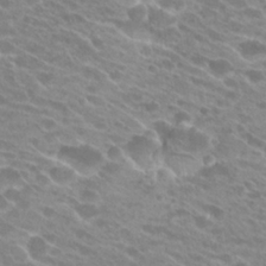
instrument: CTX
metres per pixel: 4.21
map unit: Hto
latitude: 25.4237
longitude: -42.1578
